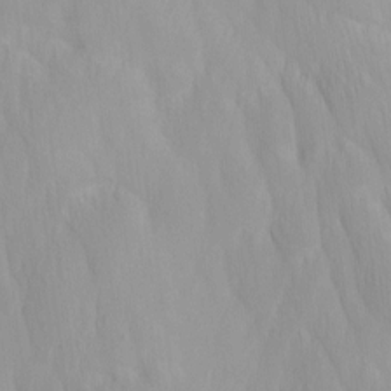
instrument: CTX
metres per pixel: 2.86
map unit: Ave
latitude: 12.9325
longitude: -105.7450
